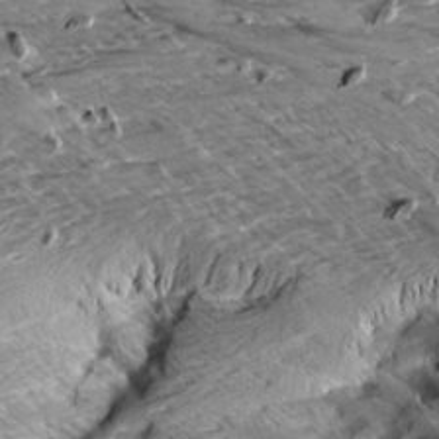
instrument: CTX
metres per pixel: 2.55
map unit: Aa
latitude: 9.6316
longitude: -141.5371
